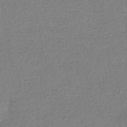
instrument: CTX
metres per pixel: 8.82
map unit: HNhu
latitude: -41.5399
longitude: 96.7841
